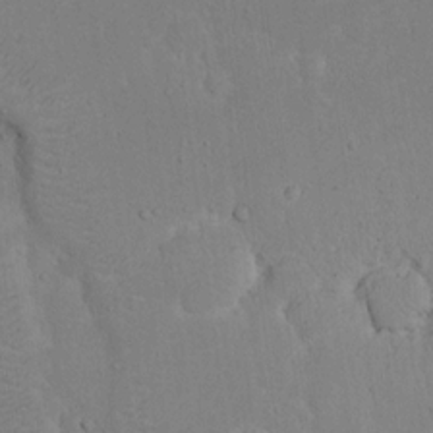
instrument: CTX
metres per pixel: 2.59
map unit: eHh
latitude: 16.3467
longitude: -71.9717
